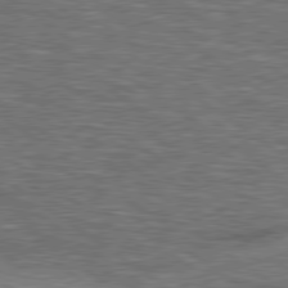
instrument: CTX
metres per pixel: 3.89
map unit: lApd
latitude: 79.4049
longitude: 173.2943
